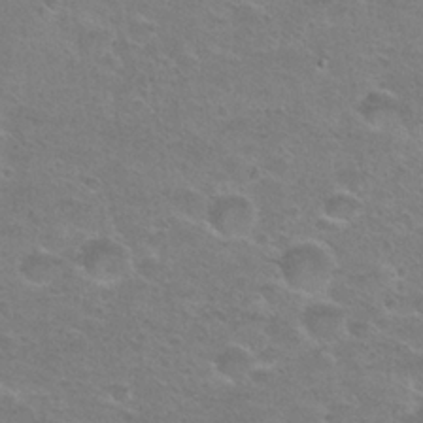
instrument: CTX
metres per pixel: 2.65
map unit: Hto
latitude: 24.0444
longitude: -49.7261
